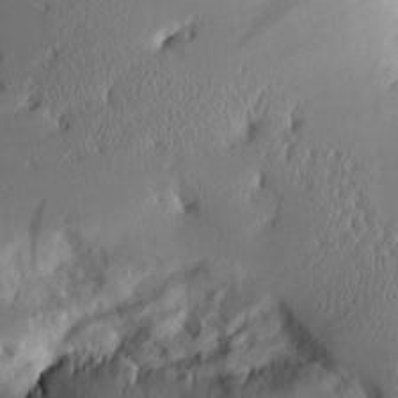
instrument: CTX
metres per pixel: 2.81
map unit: Aa
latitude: 12.2901
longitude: -126.6302
